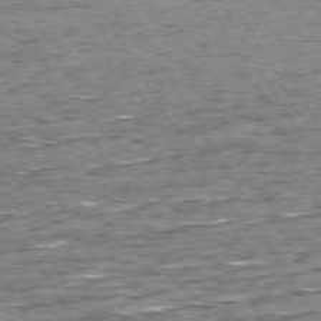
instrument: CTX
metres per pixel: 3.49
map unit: Hpe
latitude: 72.5735
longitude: -127.5938
